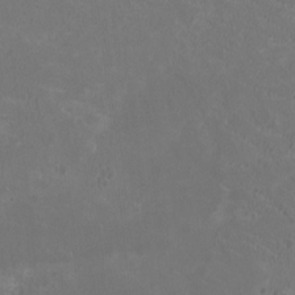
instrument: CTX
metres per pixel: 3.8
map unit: HNhu
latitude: 1.0269
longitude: -2.0633
